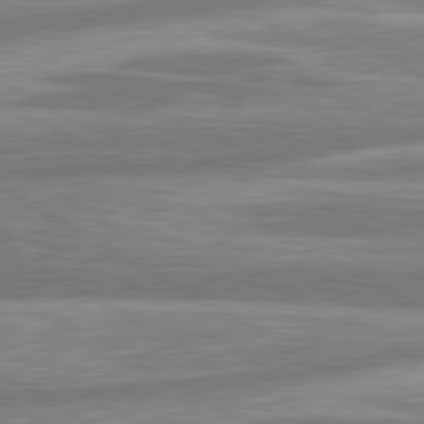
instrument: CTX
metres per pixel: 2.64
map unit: lApd
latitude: 80.5924
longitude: -165.8394
